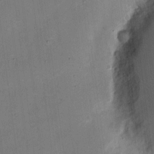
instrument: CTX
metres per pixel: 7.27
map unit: eHh
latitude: 10.9703
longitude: -68.9892
